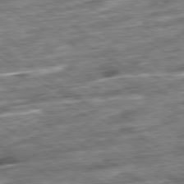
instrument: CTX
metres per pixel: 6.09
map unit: Ap
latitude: -79.7477
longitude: -51.4237
